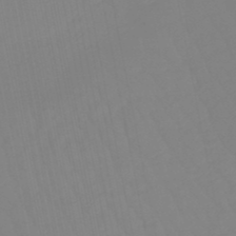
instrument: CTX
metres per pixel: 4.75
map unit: eHb
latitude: -48.8219
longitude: 85.4643
